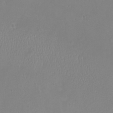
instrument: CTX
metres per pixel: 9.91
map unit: eHh
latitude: -9.5399
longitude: -68.6112
